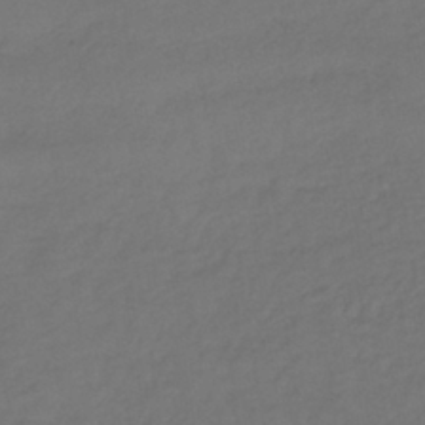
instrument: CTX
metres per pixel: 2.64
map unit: lHb
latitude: -39.1242
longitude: 70.8975
